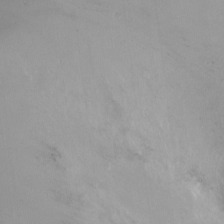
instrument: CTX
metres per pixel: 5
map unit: Ht
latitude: -15.2187
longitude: -41.0269
